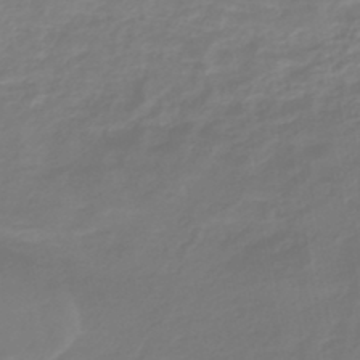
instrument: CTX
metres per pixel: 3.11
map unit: lHb
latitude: -44.8786
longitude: 65.9367
